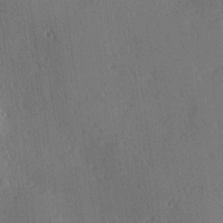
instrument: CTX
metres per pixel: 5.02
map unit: Hve
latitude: 25.1970
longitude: -92.9135
